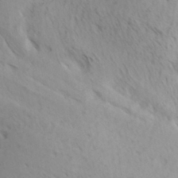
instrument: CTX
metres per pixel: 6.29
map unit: Hve
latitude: 32.6113
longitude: 149.0298
